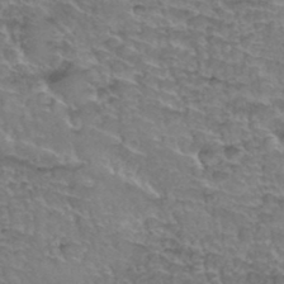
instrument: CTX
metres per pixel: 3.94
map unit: Hto
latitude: 35.4615
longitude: -45.0647
